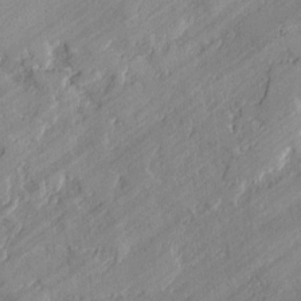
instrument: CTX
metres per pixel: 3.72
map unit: lAvf
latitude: -1.5399
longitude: -107.4426
